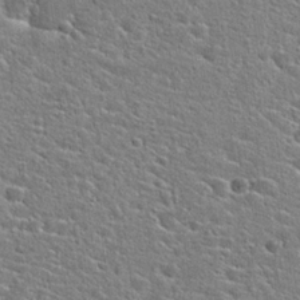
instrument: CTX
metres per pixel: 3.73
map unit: Hto
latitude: 24.2711
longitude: -44.4412
